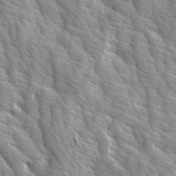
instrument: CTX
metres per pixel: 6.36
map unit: Ave
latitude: 14.5546
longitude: -133.2348
